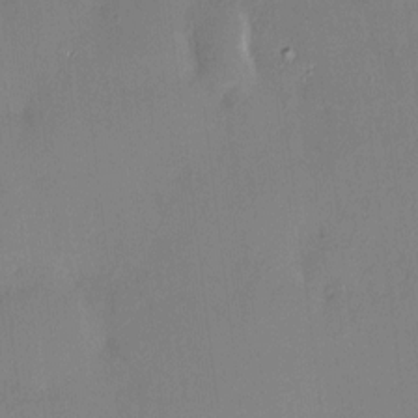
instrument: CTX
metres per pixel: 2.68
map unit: HNhu
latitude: 4.8002
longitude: 10.9542
